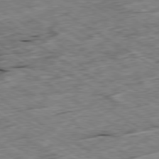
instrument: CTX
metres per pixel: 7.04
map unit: Ap
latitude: -79.9556
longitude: -86.6679
